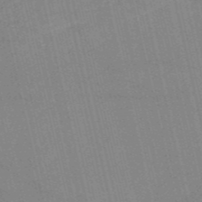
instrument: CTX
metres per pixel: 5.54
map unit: HNb
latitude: -53.8233
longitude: -40.7813
